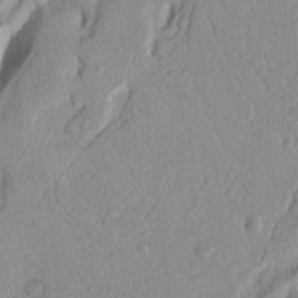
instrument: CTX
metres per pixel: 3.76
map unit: Nhu
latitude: 19.7827
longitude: -76.9702
